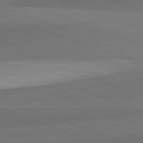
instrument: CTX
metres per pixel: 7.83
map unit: lApd
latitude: 82.3089
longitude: 136.2361
